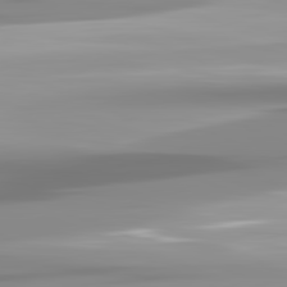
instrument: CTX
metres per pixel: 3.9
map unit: lApd
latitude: 82.1577
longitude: -139.4426
